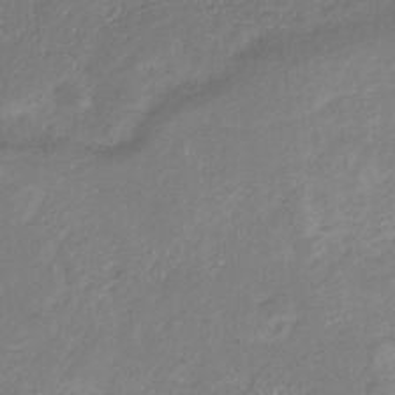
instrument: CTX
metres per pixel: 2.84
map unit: eHb
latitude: -30.8975
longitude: 66.9542
